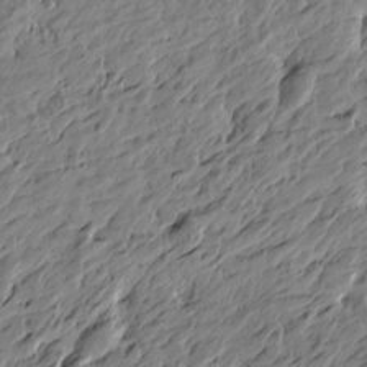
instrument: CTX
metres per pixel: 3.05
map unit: Htu
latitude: -5.1809
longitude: -178.7813
